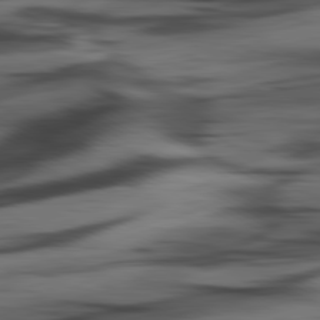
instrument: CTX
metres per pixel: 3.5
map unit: lApd
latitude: 80.8380
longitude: -84.6869
